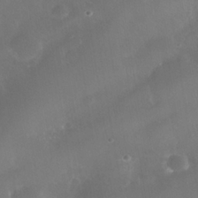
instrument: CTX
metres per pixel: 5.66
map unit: Nhe
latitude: -37.8233
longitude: -113.4993
